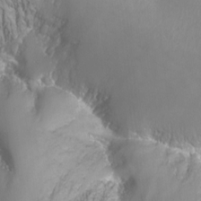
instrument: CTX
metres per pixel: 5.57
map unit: Nhu
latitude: -12.4062
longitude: -67.7260
